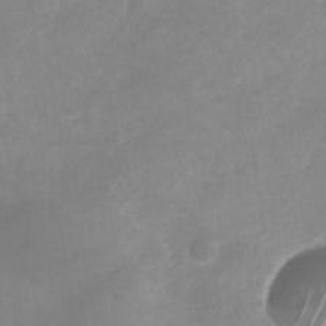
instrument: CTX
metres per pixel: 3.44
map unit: Nhu
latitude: -26.8408
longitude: -70.8191
